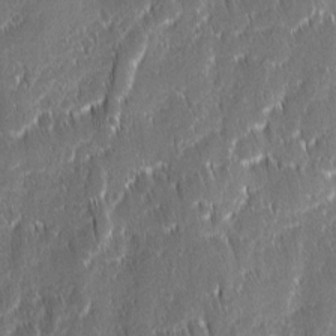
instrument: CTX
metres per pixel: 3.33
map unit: Ave
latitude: 9.6127
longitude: -104.8569
